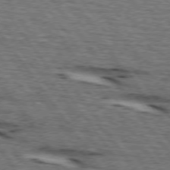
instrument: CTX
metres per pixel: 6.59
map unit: lApd
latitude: 74.3656
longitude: -73.7639
